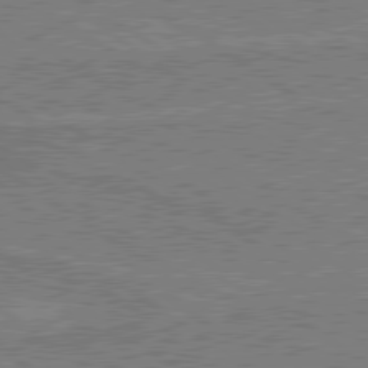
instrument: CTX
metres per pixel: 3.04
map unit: lApd
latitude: 79.7639
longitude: 170.2362
